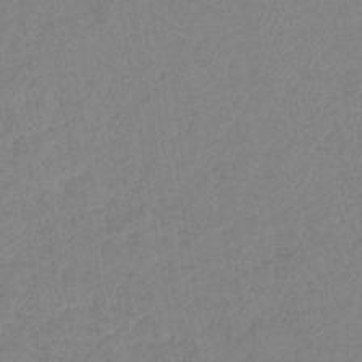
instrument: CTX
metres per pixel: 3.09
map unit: eHb
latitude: -40.7274
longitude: 79.3320
